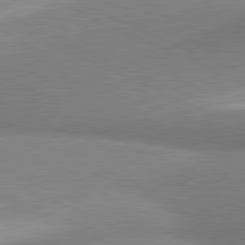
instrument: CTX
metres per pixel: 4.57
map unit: lApd
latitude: 81.0080
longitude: 165.6533
